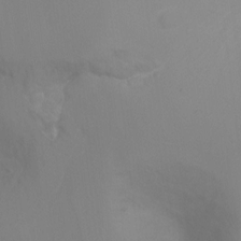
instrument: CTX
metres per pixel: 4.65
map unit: Ht
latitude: -9.8800
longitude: -32.3467
